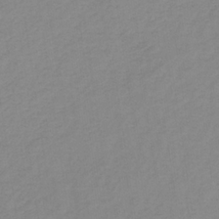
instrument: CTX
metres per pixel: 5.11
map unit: HNb
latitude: -31.5588
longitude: 63.1431
